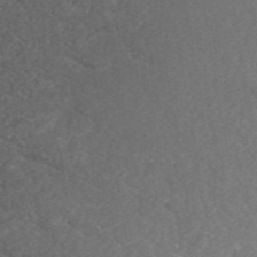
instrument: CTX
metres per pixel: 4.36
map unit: eAb
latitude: 48.8947
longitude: 118.9542
